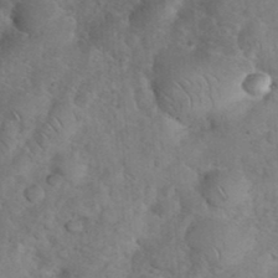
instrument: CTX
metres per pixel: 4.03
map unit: eHh
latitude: 36.4979
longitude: -65.0458
